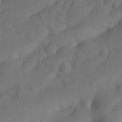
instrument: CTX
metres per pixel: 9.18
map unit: Nhu
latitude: 21.5371
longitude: -74.2334
